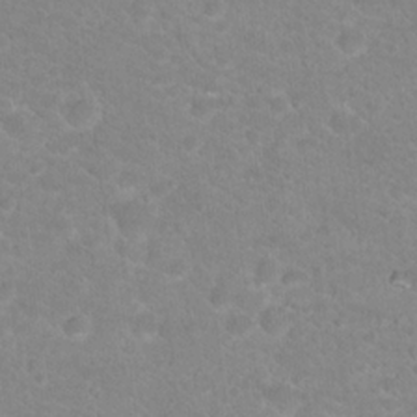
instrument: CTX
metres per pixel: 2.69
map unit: Hto
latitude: 18.4412
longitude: -37.7639
